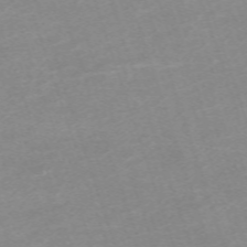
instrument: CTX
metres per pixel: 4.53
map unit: eHh
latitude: -64.4062
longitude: 50.2173
